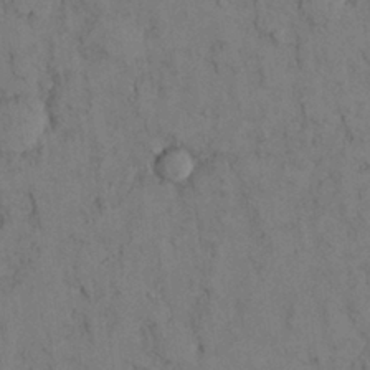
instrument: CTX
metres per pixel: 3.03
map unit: Nhu
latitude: 28.5923
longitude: -71.9717
